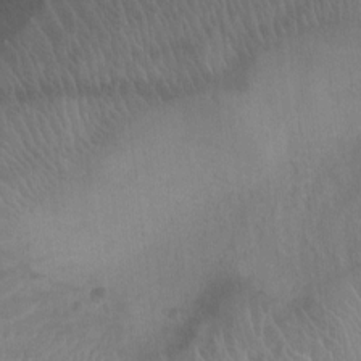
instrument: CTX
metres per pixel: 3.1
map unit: Ht
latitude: -4.7463
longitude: -16.7624
